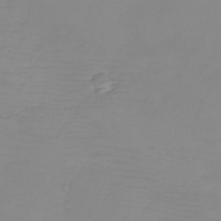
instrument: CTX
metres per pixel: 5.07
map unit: eHh
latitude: -6.0661
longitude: -79.9906
